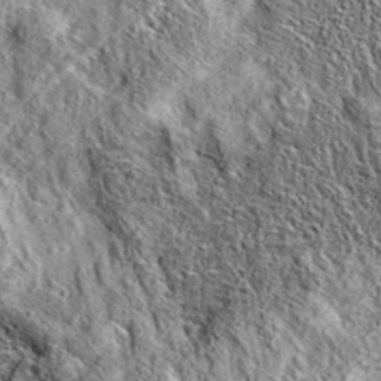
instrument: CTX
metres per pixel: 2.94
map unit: eAb
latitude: 36.8380
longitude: 109.9745
